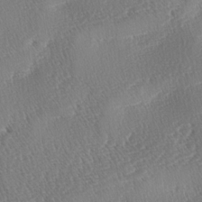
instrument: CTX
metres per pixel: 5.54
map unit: lAa
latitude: -2.7652
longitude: -128.1767
